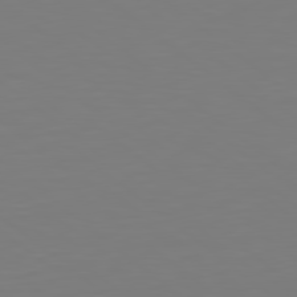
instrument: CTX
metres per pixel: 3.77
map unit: Hpe
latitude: 78.8758
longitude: -174.6302
